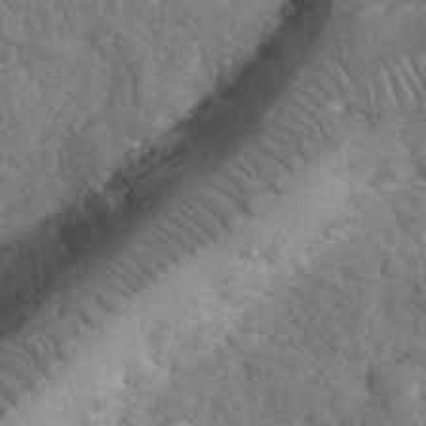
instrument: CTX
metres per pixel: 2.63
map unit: eHh
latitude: 33.8961
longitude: -66.0444
